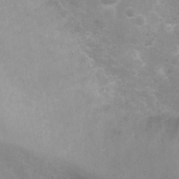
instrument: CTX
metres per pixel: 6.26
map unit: Nhu
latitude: 3.5560
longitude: -26.1200
